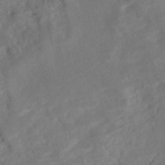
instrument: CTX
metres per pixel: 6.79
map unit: Nhe
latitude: -48.5007
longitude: -172.2333
